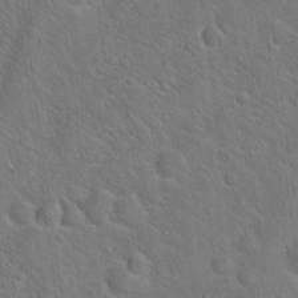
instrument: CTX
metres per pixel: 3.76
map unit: Hto
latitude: 19.9528
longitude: -51.4993
